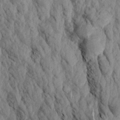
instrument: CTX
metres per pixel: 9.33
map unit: Aa
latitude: 18.5923
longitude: -145.8016
